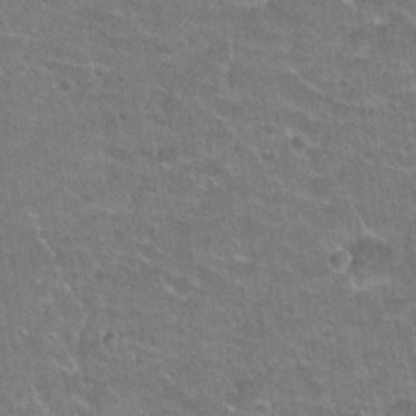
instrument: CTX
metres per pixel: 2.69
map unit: Hto
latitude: 21.0081
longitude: -42.9136
